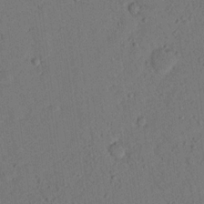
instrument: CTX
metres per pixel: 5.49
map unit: lHvf
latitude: 14.1389
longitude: 178.2361
